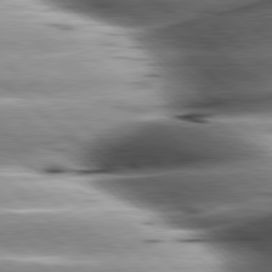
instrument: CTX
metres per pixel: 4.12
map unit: lApd
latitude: 80.2711
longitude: -143.0459
